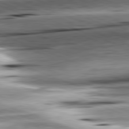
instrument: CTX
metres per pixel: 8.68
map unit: lApd
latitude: 81.5182
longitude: -151.2726
